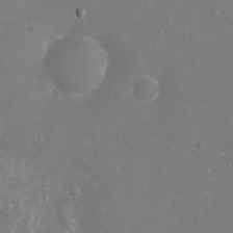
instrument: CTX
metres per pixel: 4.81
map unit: eHh
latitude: -11.4077
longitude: -62.3279
